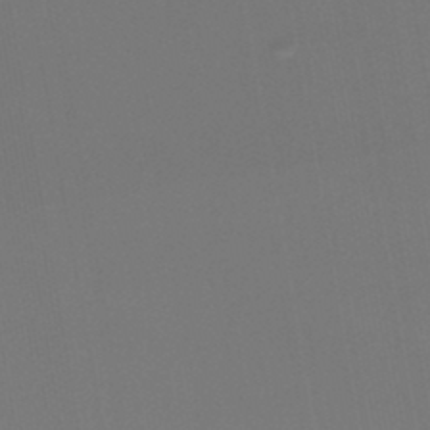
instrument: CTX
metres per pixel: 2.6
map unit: lHb
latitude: -46.3306
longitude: 71.2187
